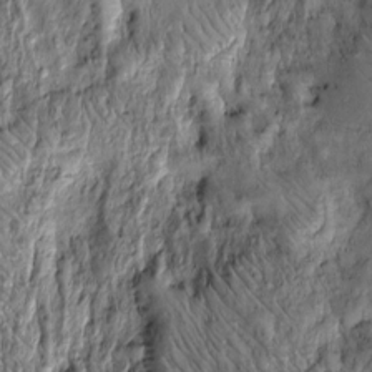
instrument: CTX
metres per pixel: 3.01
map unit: Htu
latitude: -4.6896
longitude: 159.3510
